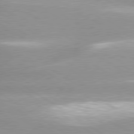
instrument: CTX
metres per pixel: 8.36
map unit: lApd
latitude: 80.1578
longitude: -136.7813
